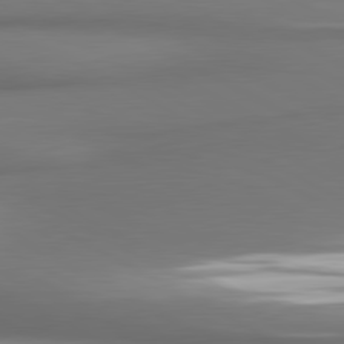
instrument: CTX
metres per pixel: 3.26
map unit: lApd
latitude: 80.9136
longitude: 178.2361
